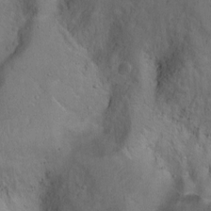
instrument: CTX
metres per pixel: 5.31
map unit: Ht
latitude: 0.1389
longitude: -45.4237
